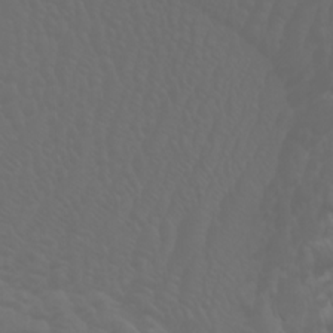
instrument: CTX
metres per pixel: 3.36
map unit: Htu
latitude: -6.3306
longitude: -70.2900
